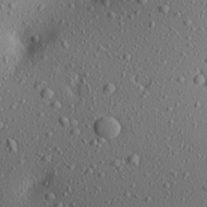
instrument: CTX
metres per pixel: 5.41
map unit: Aa
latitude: 22.3089
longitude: -143.9339
